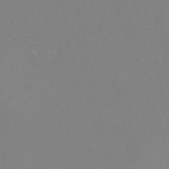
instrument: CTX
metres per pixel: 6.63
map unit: HNb
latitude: -53.4643
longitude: -39.1403
